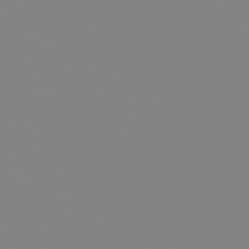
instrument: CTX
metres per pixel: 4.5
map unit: Hpe
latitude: 78.3845
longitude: 178.9352
